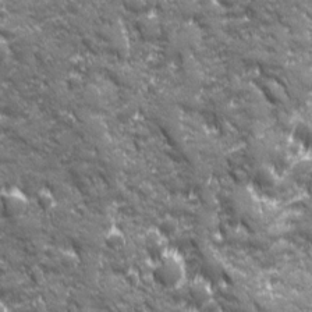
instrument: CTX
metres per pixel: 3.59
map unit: Ave
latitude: 19.7260
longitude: -134.0822
